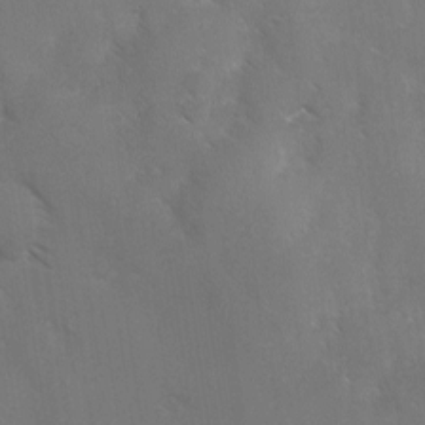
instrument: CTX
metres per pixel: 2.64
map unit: Ave
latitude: -0.5196
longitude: -112.3278
